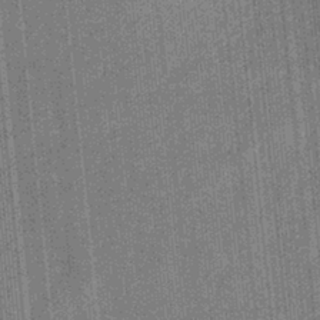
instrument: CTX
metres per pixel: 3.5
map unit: eHb
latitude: -31.1242
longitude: 73.4265
